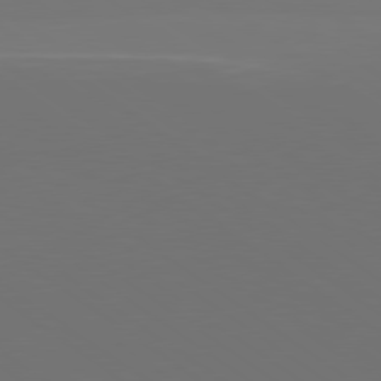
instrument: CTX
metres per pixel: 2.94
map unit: lApd
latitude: 79.7072
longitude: 159.0297
